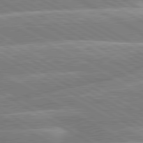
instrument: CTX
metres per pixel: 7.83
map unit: lApd
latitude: 80.3467
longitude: -131.8962
